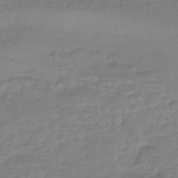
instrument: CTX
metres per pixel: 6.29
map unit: HNhu
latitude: -46.9919
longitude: 96.1228
